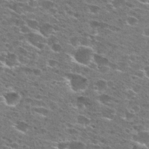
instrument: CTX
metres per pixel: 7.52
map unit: Hto
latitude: 27.4615
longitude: -47.4427
